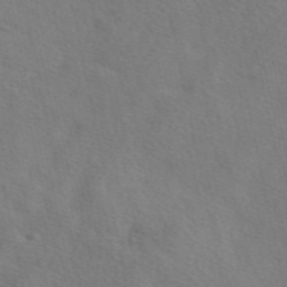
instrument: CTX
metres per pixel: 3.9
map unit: eAb
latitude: 50.1200
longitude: 119.3321
